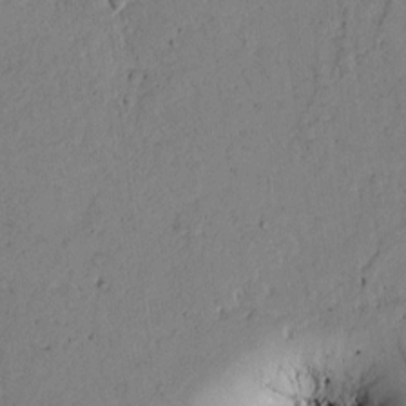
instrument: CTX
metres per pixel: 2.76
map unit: Htu
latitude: -1.2565
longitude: 170.0094
